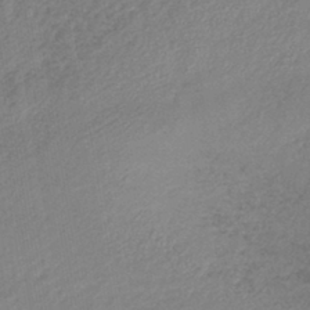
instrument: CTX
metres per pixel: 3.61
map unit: lHb
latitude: -40.9542
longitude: 72.6518
